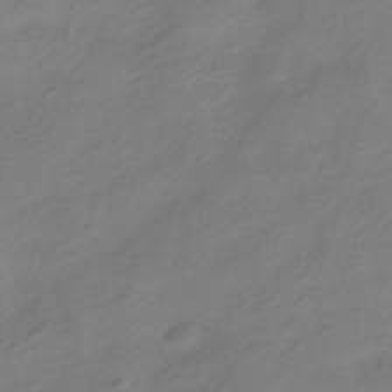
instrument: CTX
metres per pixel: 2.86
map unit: HNhu
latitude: -39.8045
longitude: 103.8800
